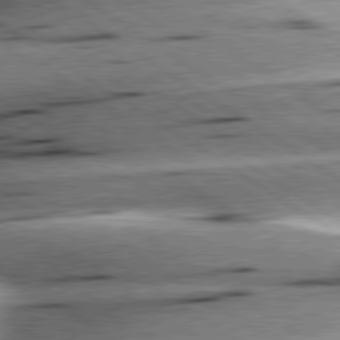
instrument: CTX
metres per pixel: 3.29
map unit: lApd
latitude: 79.6505
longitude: -155.7827
